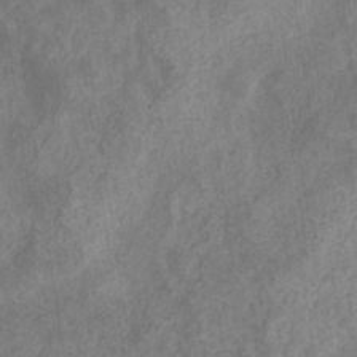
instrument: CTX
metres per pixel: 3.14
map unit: eHb
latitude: -31.2754
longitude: 71.4643
